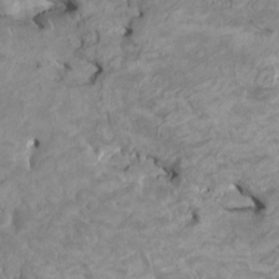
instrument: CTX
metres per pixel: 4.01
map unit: HNhu
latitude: 4.2333
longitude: -3.3104
